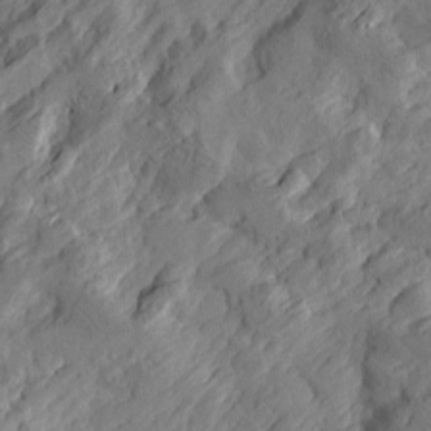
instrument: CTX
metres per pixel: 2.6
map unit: Htu
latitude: -3.0297
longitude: -178.6491
